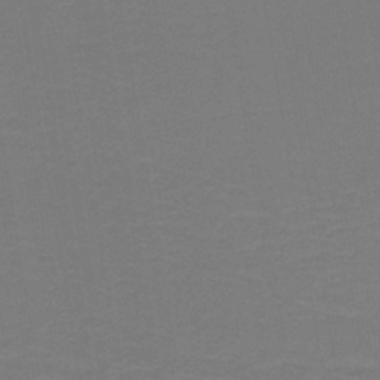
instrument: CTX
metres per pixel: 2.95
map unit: lHb
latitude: -42.4440
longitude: 52.6140
